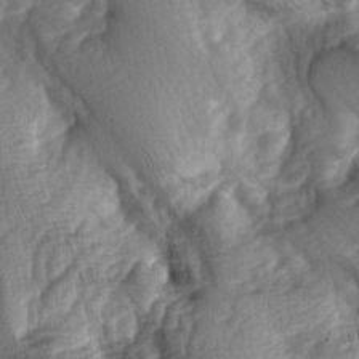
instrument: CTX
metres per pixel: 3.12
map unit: lAa
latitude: -6.3684
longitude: -126.7057
